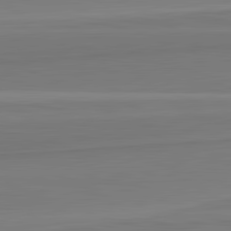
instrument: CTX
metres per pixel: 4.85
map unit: lApd
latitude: 82.4790
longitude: 169.1242
